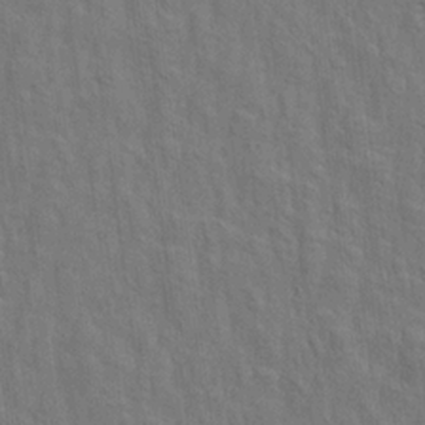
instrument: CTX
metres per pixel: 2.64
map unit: Aa
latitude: 21.4049
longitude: -140.7246
